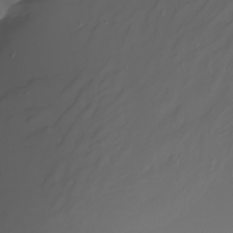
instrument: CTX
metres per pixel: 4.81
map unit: Nhu
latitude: -7.2187
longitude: -80.9136
